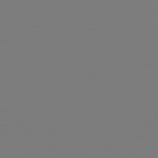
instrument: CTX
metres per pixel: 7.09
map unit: lApd
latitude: 79.1781
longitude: -175.1025
